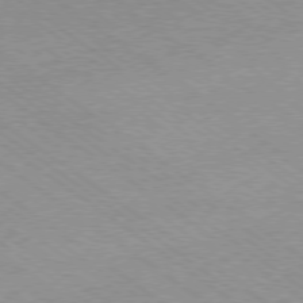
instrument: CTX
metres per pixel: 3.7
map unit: Hpe
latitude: -79.1053
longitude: 8.9353
